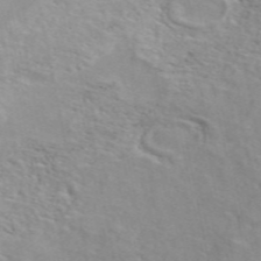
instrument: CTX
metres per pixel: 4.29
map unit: ANa
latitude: 49.4615
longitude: -73.0270
